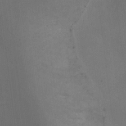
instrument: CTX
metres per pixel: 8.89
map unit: Ht
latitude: 5.0080
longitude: -37.3104
